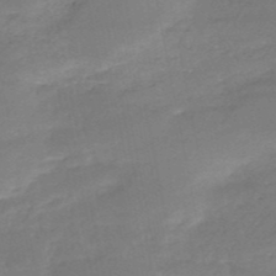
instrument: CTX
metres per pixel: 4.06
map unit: HNb
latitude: -50.8597
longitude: -39.0647
